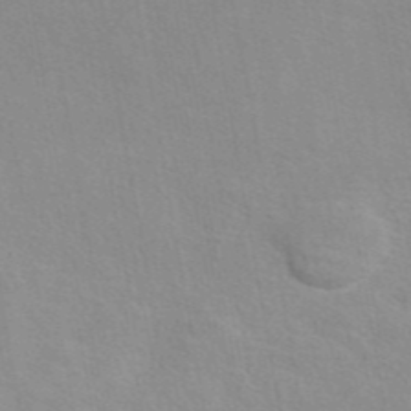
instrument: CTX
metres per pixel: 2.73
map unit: eAb
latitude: 44.1389
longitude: 107.6911
